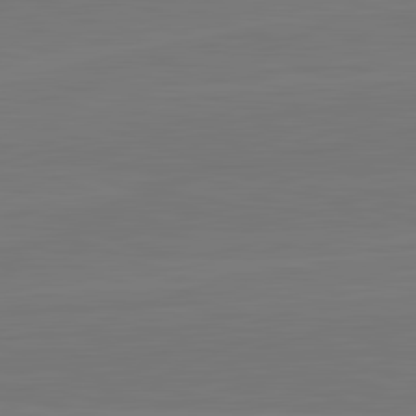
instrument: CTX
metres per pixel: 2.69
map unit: lApd
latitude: 82.3845
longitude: 164.4629
